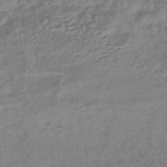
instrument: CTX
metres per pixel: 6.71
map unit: lHb
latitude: -40.6329
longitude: 73.9367
